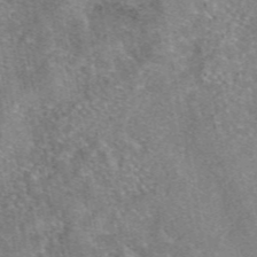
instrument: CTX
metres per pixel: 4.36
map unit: eAb
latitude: 46.9325
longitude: 103.1620
